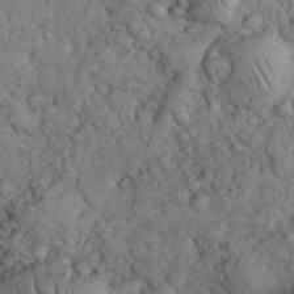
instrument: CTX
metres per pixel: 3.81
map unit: eHh
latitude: 33.0270
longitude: -65.8016
